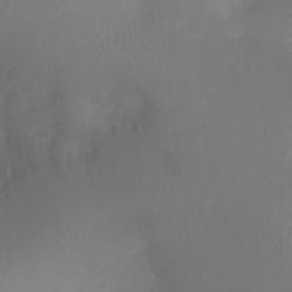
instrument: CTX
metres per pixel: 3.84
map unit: Ht
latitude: -2.9919
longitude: -16.8191
